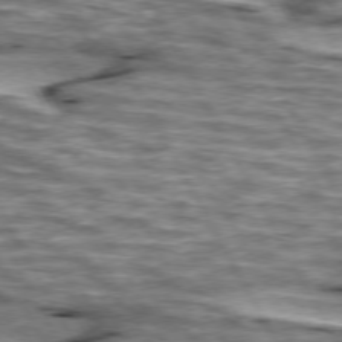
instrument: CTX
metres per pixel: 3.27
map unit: lApd
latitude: 74.4601
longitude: -55.5749
